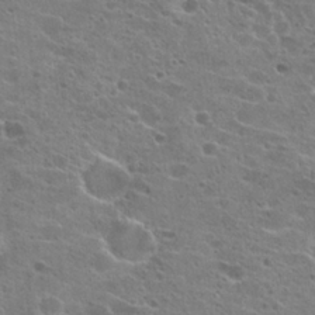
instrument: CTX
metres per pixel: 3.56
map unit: Hto
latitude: 21.8961
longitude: -41.9339
